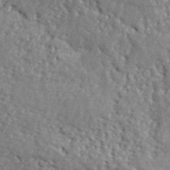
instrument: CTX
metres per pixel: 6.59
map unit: ANa
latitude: 41.1214
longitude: -87.2348
